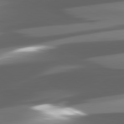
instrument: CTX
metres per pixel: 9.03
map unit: lApd
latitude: 81.4237
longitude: -145.6316
